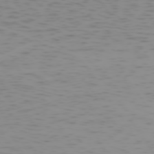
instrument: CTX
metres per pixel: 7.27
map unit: Hpe
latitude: -74.1606
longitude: 7.4265
